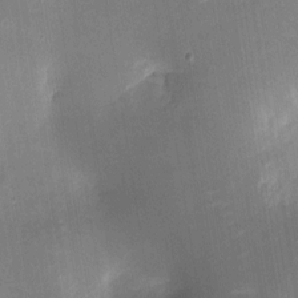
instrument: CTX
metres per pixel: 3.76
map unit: eHh
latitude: 4.4223
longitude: -69.6316
